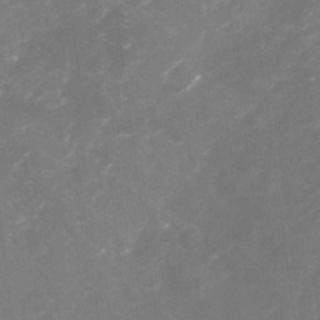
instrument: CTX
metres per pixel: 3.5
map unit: Nhu
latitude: -22.9542
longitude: -56.8568
